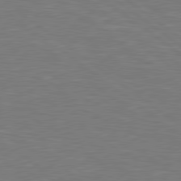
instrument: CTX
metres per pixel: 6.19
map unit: Hpe
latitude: 79.3860
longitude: -126.0822
